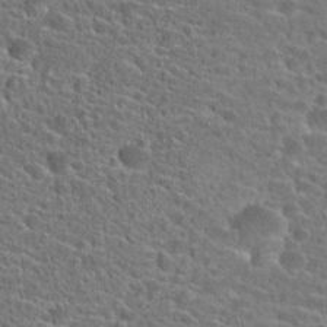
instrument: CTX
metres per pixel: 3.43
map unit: Hto
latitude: 23.7261
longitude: -44.5734
